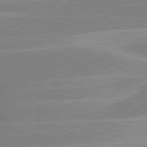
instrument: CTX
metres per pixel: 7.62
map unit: lApd
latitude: 80.7435
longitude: -124.4223
